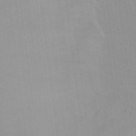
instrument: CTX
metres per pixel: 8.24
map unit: Hto
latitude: 16.2900
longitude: -39.2915
